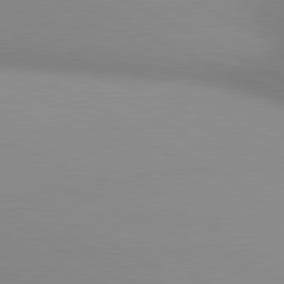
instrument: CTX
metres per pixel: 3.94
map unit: lApd
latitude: 80.7435
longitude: 134.8219
